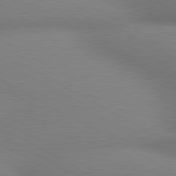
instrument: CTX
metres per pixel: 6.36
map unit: lApd
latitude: 80.4412
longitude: 129.6155
